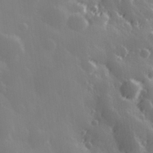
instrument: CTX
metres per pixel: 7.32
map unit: Hve
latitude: 28.0822
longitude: 146.7463
